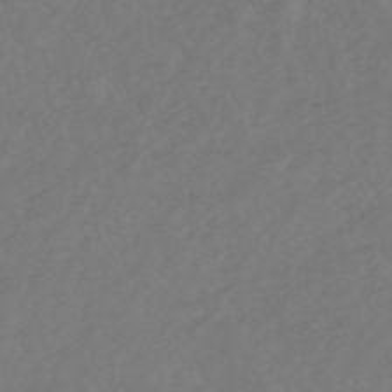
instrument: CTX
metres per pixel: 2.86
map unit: HNhu
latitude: -49.1998
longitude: 101.0486
